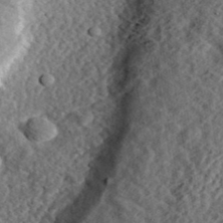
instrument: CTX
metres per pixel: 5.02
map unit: eHh
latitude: 37.0081
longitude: -78.9703
